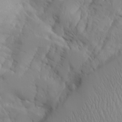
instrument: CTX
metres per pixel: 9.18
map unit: Aa
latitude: 27.0270
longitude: -133.1403
